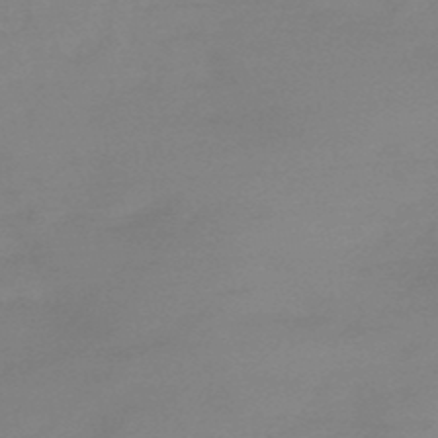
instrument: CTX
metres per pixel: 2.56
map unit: HNb
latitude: -50.1039
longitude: -38.8947
